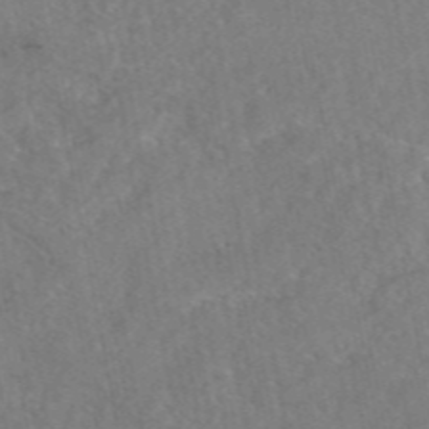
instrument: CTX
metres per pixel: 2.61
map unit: eAb
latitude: 47.1781
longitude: 127.4643
